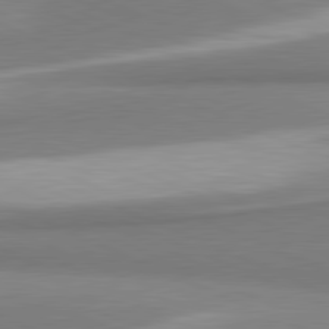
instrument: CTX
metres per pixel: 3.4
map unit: lApd
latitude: 81.5182
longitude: 165.6155
